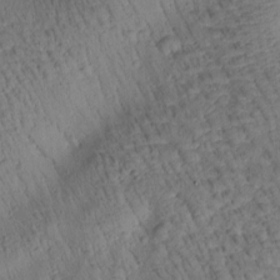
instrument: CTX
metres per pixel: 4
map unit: Htu
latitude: 1.0269
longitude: 174.6707
